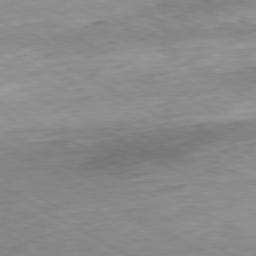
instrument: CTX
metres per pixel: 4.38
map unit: Hpe
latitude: -80.5763
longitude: 20.7841
